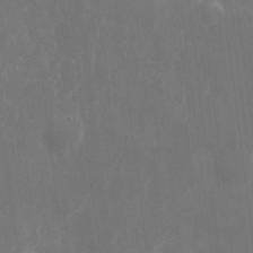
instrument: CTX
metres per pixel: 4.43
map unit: eHh
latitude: 9.4049
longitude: -71.5371
